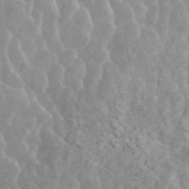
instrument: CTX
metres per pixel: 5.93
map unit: ANa
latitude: 46.0255
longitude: 23.5588
